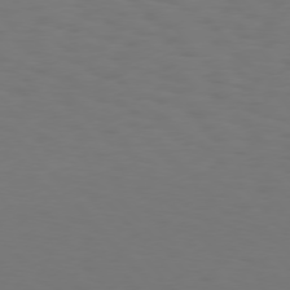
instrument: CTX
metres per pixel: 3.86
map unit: Hpe
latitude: 75.6316
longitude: -133.0836
